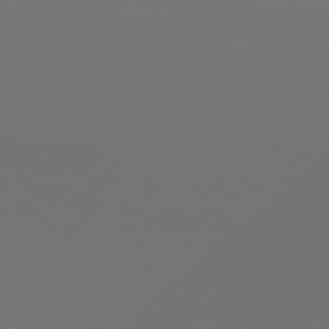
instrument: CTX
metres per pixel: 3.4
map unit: Hpe
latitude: 75.8394
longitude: -129.2726
